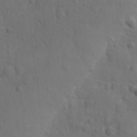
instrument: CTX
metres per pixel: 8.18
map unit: Ave
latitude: -9.7478
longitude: -119.4804
